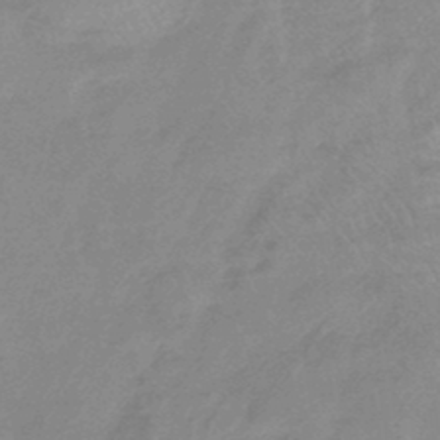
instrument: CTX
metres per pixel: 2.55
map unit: eHb
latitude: -44.7652
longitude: 89.7855
